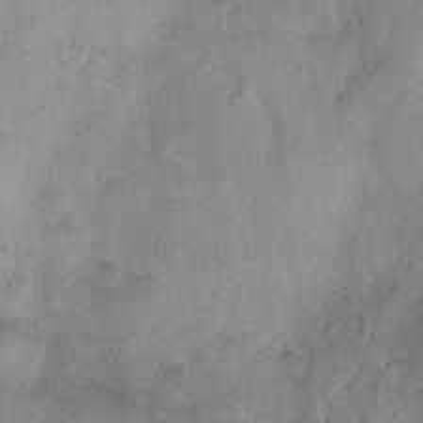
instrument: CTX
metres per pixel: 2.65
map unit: Nhu
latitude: 2.3089
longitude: -14.4979
